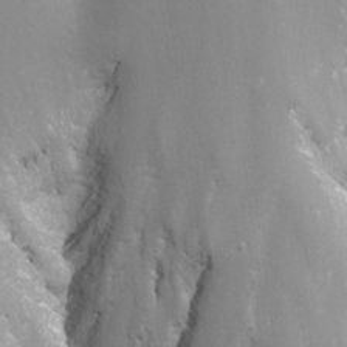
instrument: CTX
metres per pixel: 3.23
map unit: Nhu
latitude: -9.1053
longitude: -78.9892
